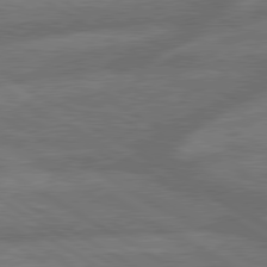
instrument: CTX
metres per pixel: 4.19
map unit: lApd
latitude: 79.9528
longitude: -165.8961
